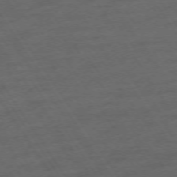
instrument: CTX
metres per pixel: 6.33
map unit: Ap
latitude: -74.2173
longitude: -75.3671
